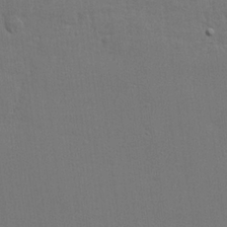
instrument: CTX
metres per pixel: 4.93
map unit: lHvf
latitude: 23.7827
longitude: 141.2376
